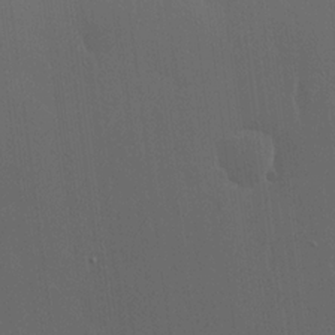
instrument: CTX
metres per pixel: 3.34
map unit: lHvf
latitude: 18.4034
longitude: -117.7450
